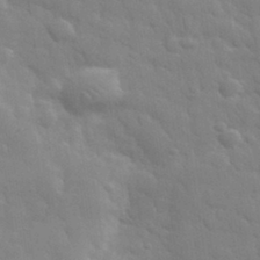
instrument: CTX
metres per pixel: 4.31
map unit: eHh
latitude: 32.3845
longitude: -70.3467
